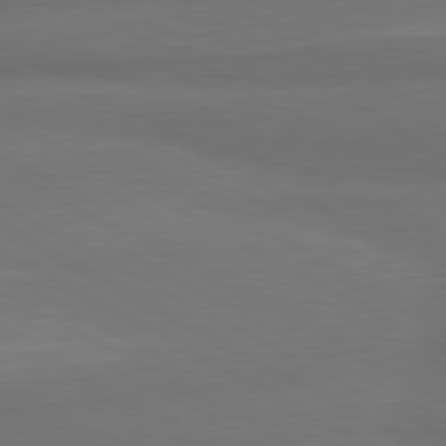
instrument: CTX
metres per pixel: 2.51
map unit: lApd
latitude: 80.7624
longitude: -179.6505
